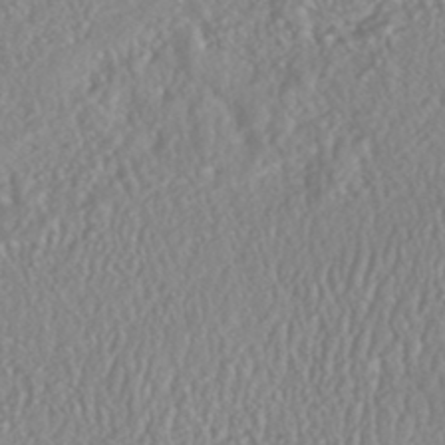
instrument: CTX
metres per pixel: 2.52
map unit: HNhu
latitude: -46.6518
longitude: 104.3117
